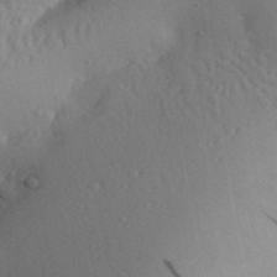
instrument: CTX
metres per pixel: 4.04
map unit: Aa
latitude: 30.1956
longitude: -142.3467
